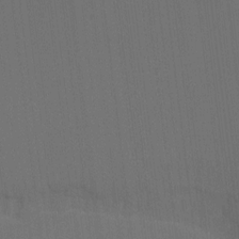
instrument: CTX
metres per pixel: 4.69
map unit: Ht
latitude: -8.3495
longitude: -38.8569
